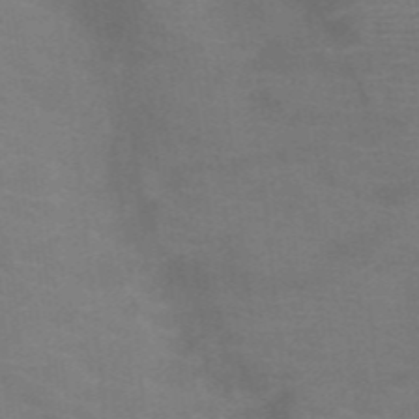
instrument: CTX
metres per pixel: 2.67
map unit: HNb
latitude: -46.1794
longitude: -46.1767
